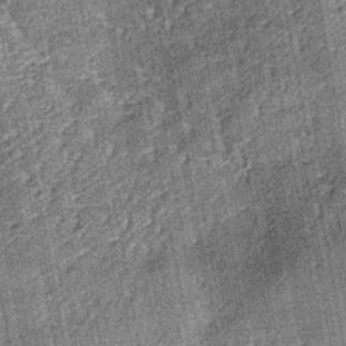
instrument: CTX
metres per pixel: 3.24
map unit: lHb
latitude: -38.5196
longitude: 64.7274
